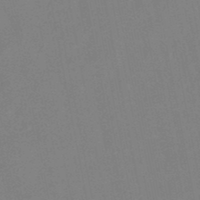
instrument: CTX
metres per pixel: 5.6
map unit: lHb
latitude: -48.4818
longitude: 79.8422
